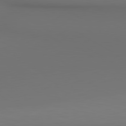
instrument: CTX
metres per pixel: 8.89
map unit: lApd
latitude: 80.4034
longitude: 155.3510
